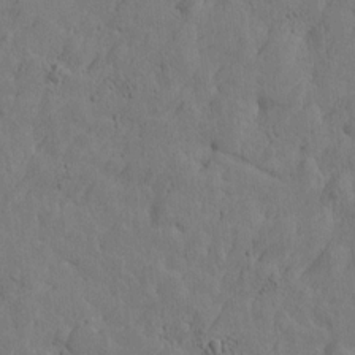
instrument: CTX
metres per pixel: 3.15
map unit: Htu
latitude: -2.9919
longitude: -175.4804
